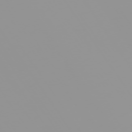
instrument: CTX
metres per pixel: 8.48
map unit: Hpe
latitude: -74.9164
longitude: 6.6896
